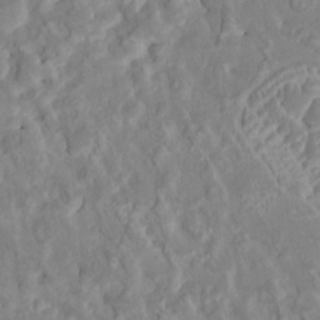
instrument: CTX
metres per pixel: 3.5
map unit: HNhu
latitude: 5.0458
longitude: 9.9556
